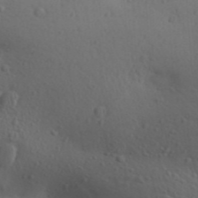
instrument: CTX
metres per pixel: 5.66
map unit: Aa
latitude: 30.7436
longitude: -146.5168
